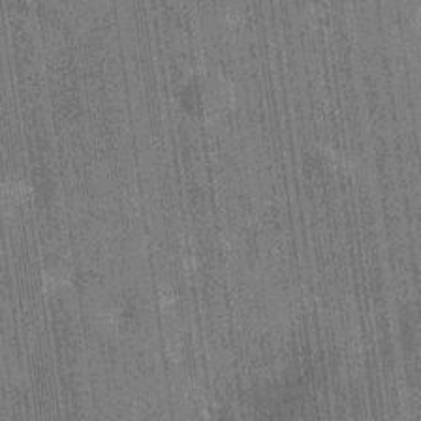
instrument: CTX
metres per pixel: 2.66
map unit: Hve
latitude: -30.1606
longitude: 92.0472
